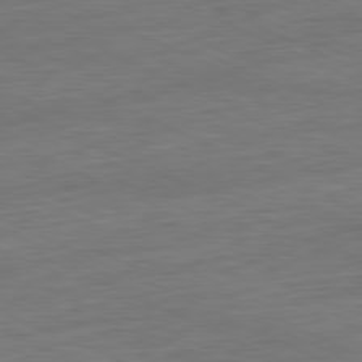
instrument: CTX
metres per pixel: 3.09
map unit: Ap
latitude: -81.5966
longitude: -75.4426
